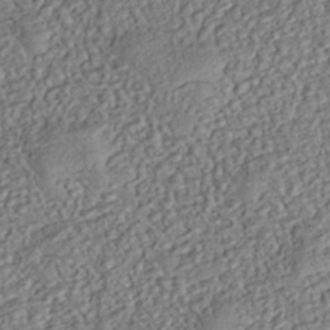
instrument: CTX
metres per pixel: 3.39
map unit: eHh
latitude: -43.3887
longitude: 121.3698
